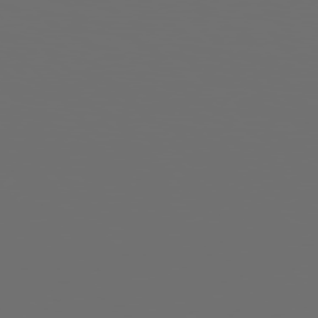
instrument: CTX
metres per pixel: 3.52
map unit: Hpe
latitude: 76.8002
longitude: -140.5734
